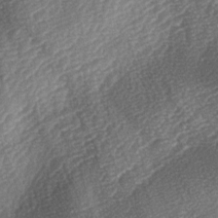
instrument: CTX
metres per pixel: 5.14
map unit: lAa
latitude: -3.0486
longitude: -127.9717
